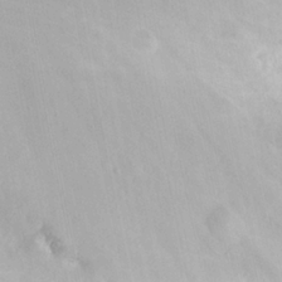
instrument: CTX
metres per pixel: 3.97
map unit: eHh
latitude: 17.2159
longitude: -73.9906
